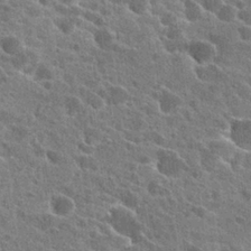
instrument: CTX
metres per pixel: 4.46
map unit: Hto
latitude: 24.3467
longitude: -39.8772
